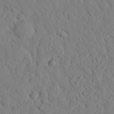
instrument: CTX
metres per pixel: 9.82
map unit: eHh
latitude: 25.8772
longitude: -79.1781
